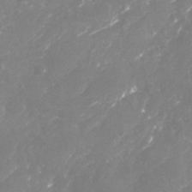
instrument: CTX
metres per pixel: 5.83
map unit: Nhu
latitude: -23.0109
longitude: -57.3481
